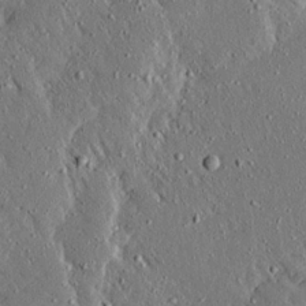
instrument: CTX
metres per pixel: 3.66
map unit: Ave
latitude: 17.0458
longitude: -139.7072
